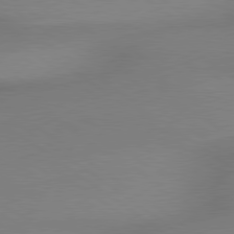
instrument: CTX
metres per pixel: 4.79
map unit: lApd
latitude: 79.1592
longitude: 178.9541
